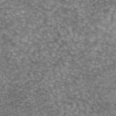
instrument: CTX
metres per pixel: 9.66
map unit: eAb
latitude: 45.1781
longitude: 105.1809
